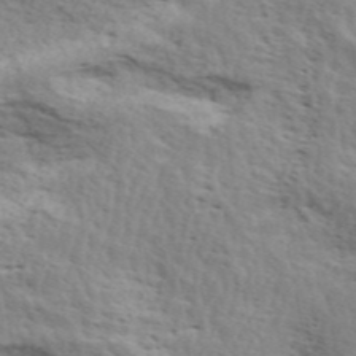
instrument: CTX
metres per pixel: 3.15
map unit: ANa
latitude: 40.9135
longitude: 30.1228
